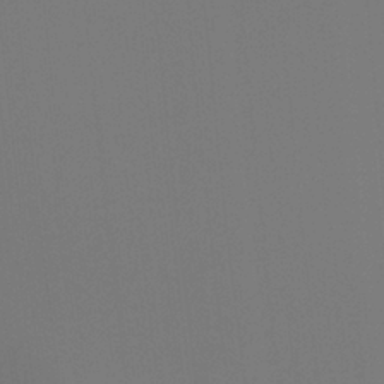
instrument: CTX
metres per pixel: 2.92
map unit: Htu
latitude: -13.2754
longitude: -71.6505
